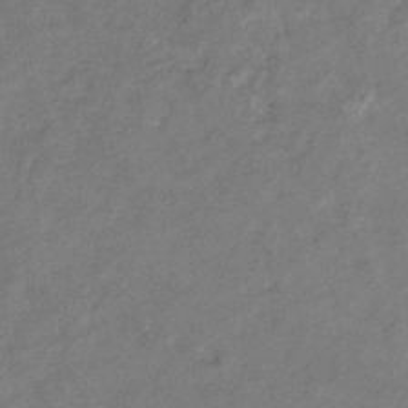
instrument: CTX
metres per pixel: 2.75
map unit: eHb
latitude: -33.4833
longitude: 73.3698
